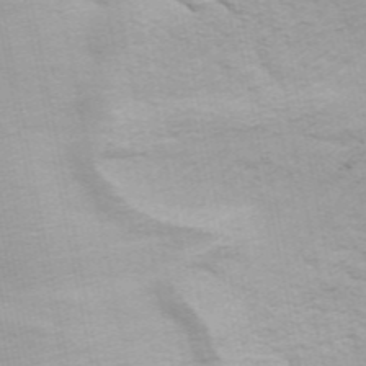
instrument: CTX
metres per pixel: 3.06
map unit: ANa
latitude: 48.4790
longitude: -76.5734
